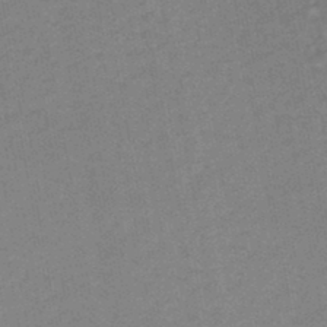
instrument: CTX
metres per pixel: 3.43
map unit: lHb
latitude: -44.8219
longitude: 67.7289
